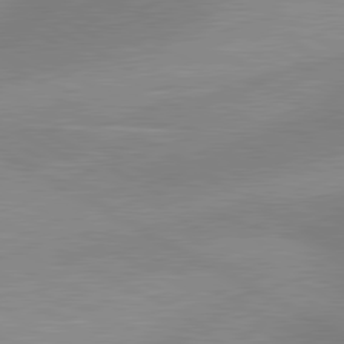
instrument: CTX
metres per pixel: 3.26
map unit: lApd
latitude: 80.6679
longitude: 125.4643
